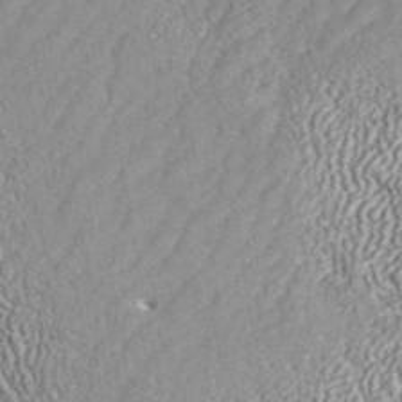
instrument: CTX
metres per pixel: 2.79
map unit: ANa
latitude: 45.2726
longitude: 36.9730
